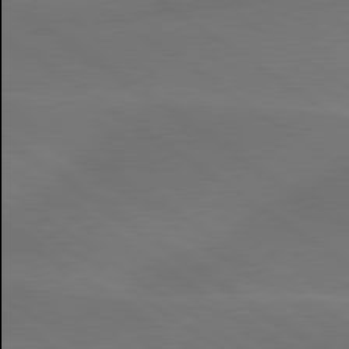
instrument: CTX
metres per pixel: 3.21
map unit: lApd
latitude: 79.8017
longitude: -89.9906
